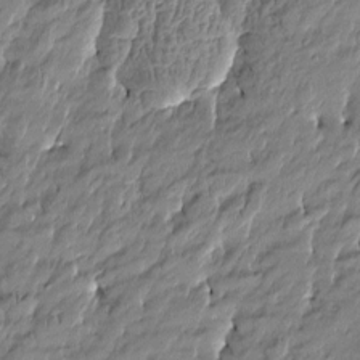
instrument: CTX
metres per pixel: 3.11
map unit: Htu
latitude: -5.0108
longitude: 176.8975
